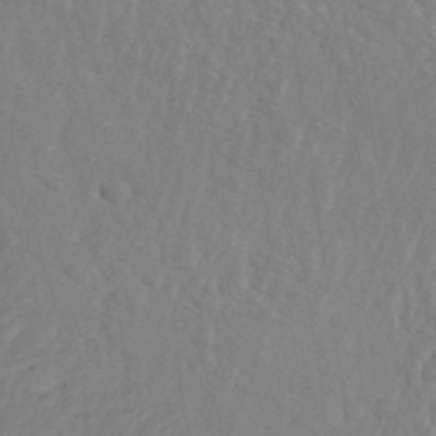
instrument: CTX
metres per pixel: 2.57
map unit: Nhe
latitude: -41.9745
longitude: -111.1214
